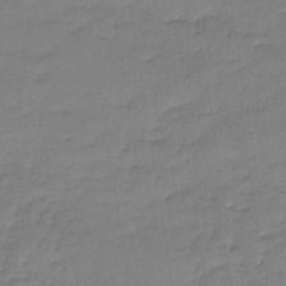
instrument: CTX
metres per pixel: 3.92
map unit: lHb
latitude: -42.5384
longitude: 58.9541
